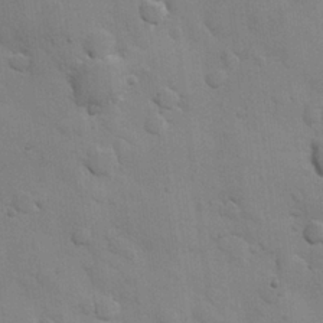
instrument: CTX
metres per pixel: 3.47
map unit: Hve
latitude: 23.6316
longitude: 148.5574
